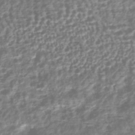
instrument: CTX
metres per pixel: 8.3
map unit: HNhu
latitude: -43.7855
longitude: 106.8030
